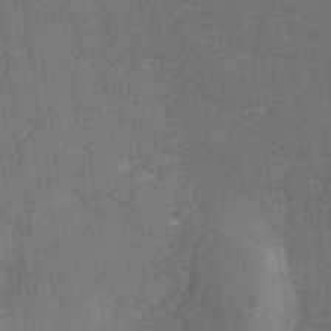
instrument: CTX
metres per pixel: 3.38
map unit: Ave
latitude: -6.0661
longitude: -120.1956
